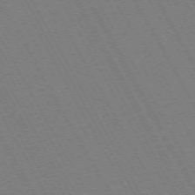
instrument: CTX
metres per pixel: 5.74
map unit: Hpe
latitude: -72.4818
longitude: 11.2376
